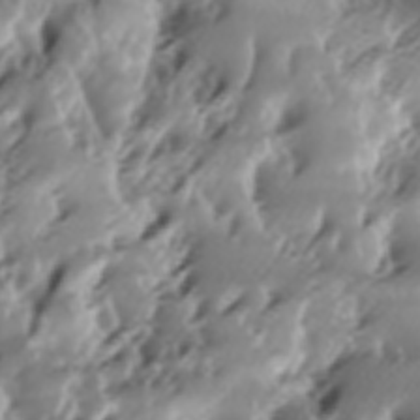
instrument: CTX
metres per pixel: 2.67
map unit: lAa
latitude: -6.5385
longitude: -124.0822
